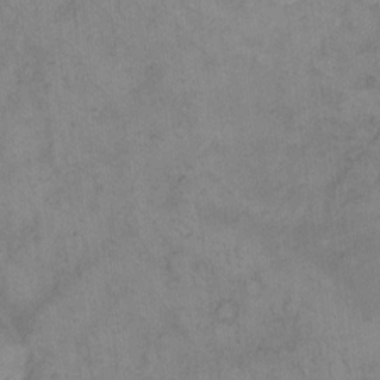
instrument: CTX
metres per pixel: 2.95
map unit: eHh
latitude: 13.1592
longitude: -63.6505
